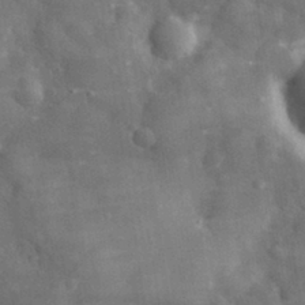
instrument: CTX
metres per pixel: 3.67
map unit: eHh
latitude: 31.3860
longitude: -72.6491
